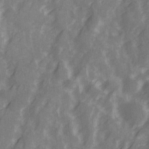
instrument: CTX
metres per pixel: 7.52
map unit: Ave
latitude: 20.9325
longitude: -132.4223
